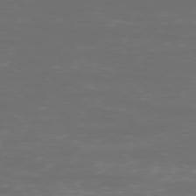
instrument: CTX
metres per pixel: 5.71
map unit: Ap
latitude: -77.4265
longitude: -80.9703
